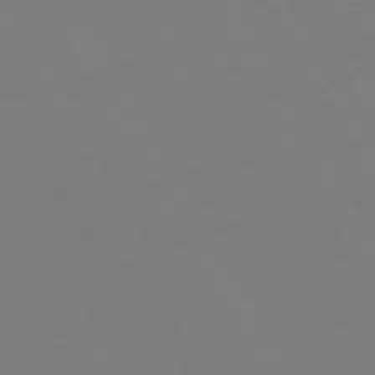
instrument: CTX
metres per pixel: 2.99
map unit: Hpe
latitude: 72.7247
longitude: -127.5182
